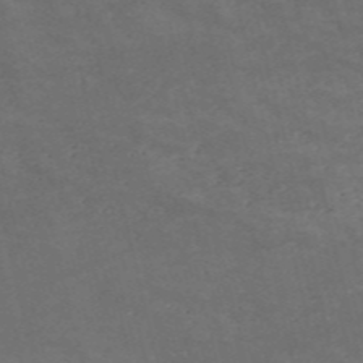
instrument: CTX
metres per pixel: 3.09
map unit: HNb
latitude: -56.0661
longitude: -45.2537
